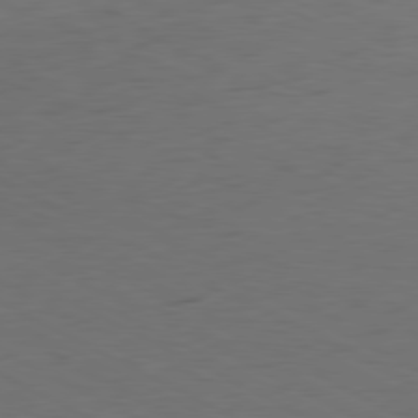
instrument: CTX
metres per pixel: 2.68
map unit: Ap
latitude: -80.8219
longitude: -61.3670
